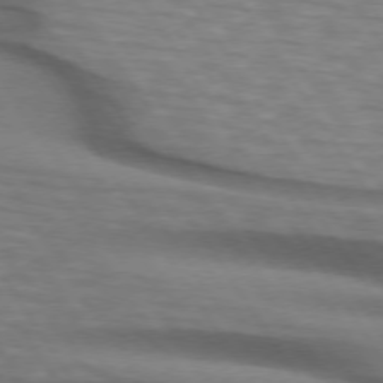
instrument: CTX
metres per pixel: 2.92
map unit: lApd
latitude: 74.2145
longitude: -77.3292
